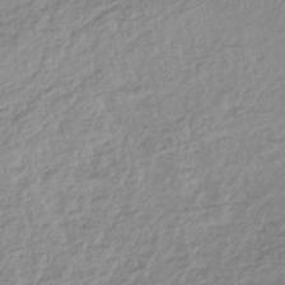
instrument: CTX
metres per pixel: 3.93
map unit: lHb
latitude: -44.5574
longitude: 68.2739
